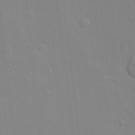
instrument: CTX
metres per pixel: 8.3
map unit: Hve
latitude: -11.1431
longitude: 175.8233
